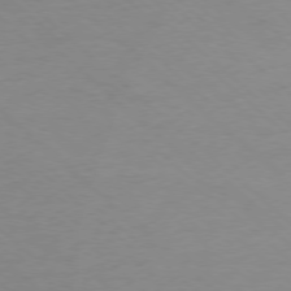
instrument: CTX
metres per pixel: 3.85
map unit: Ap
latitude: -78.3684
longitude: -70.6679
